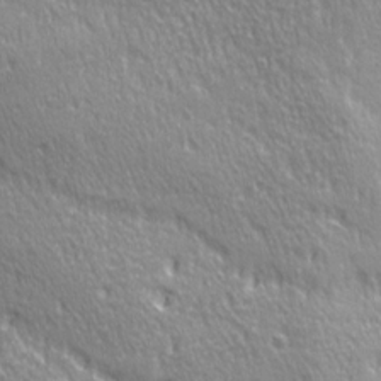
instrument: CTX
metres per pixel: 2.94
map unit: Ave
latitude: 21.4238
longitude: -135.6883
